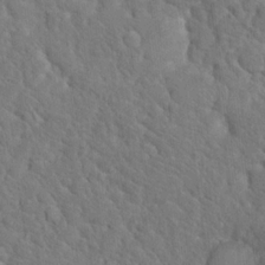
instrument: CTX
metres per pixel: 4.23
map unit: Hto
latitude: 18.9324
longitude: -35.1970
